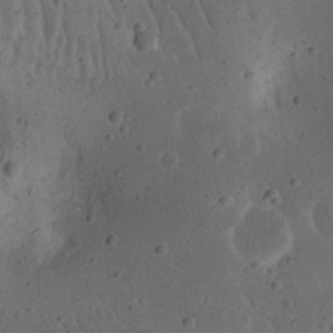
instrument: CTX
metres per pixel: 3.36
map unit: eHh
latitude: 22.7057
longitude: -69.9717
